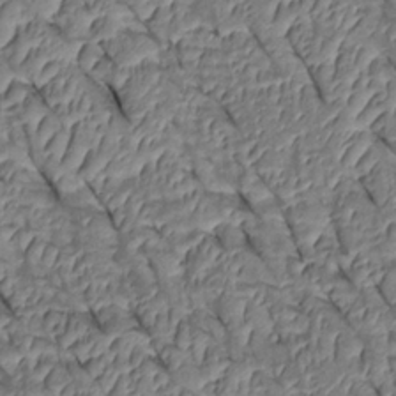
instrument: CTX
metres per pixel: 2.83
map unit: Htu
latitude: 1.1970
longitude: 147.7855
